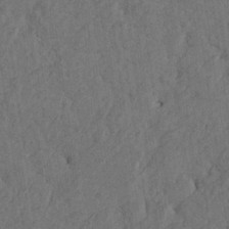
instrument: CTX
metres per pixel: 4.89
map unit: Htu
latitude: -5.0675
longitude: -177.2915
